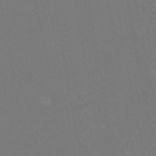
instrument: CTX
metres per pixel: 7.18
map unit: eHh
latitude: -44.2928
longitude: -28.9702
